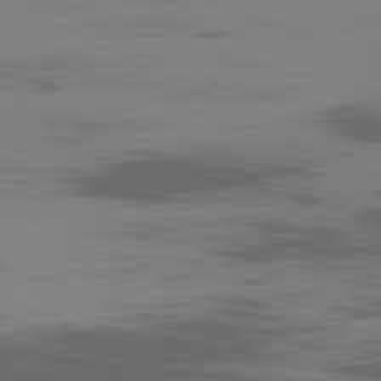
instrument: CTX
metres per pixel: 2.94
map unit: Ap
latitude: -81.0298
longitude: -62.1011
